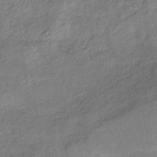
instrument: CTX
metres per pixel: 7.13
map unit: HNb
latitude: -33.2565
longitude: 59.8800
